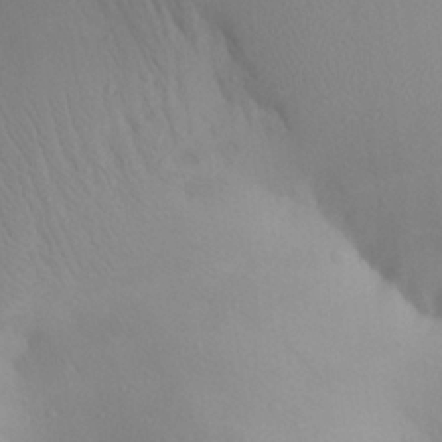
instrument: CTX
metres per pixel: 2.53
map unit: Aa
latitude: 27.7072
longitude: -147.6694
